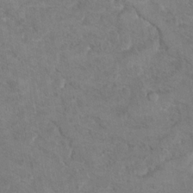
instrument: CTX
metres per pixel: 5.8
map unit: Hto
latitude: 9.8961
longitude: -35.8583
